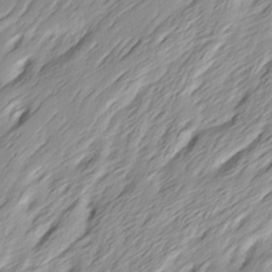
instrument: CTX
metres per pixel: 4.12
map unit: Ave
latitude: 15.1781
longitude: -136.2145
